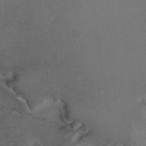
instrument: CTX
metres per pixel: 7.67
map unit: ANa
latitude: 39.8772
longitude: 28.8030
